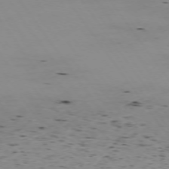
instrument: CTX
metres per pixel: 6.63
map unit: Hpe
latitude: -74.0283
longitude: 2.8407
